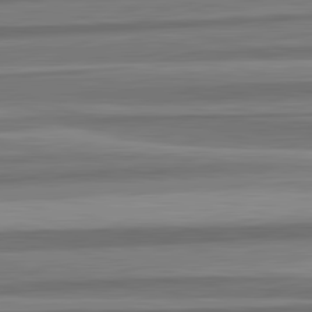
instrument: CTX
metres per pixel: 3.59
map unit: lApd
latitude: 82.6868
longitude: 179.6155
